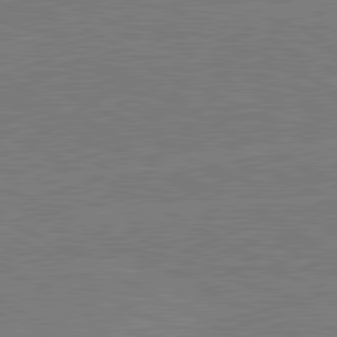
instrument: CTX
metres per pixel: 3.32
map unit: lApd
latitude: 80.9703
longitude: -126.9325
